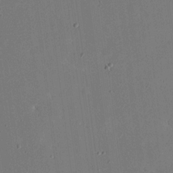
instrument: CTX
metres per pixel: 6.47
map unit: eHh
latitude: 18.8569
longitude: -69.7450
